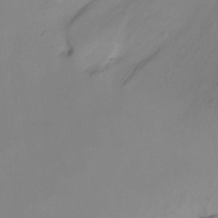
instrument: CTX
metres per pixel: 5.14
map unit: Ht
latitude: -8.5007
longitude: -36.1011
